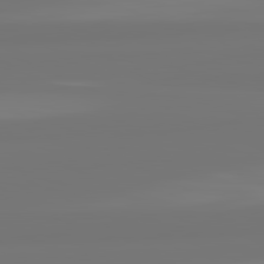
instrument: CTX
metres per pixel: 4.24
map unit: lApd
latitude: 82.1577
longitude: -177.1970
